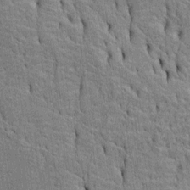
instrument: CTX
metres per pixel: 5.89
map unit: Htu
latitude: -5.1242
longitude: 152.6518
